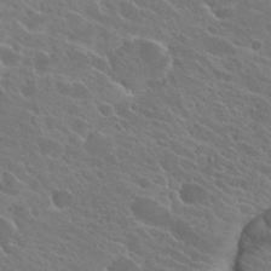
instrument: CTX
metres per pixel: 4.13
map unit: Hto
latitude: 24.5167
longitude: -39.4426
